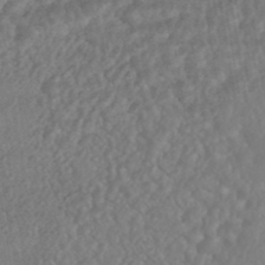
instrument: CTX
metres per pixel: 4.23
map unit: HNhu
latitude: -45.9745
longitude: 104.3495
